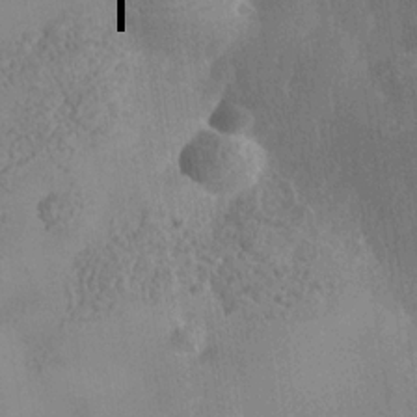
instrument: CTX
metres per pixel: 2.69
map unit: Nhe
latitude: -34.9542
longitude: -130.6302
